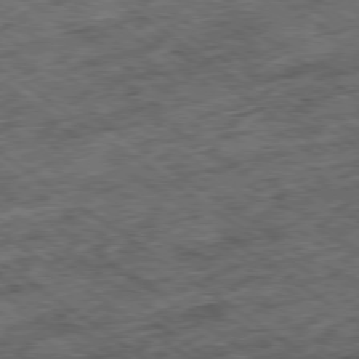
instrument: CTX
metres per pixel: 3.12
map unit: Ap
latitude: -79.5210
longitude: -50.3845
